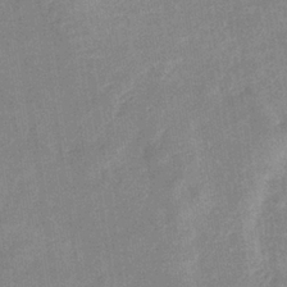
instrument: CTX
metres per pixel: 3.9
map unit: eHb
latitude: -35.2754
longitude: 73.2565
